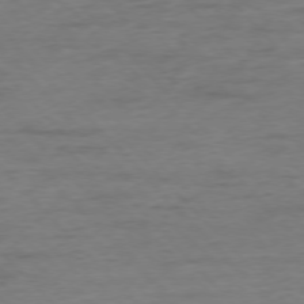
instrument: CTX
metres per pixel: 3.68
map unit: Ap
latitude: -76.8219
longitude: -89.2915
